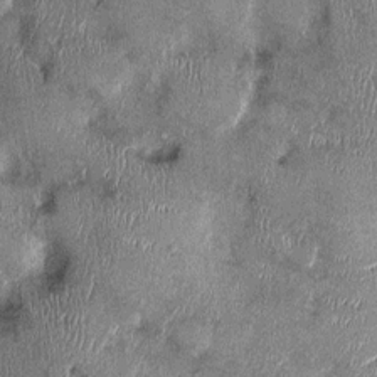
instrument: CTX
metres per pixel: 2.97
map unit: Ht
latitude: -0.1417
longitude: -12.6491
